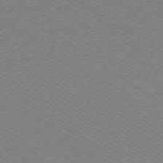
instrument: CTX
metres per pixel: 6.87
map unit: Ap
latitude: -78.5007
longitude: -84.3845
